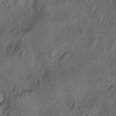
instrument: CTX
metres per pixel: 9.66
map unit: lAa
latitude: -5.4454
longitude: -124.0822
